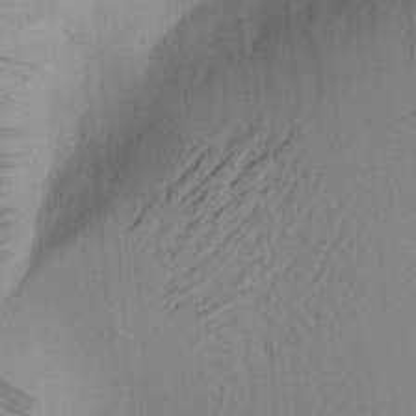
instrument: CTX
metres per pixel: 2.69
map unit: Aa
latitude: 21.8584
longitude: -144.1389
